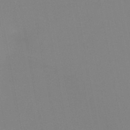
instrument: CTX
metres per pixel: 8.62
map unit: HNb
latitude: -46.0661
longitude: -43.2726
